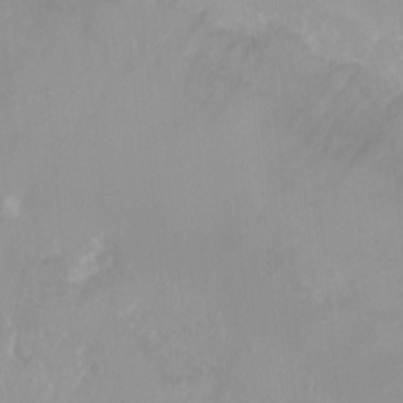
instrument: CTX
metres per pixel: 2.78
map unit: Nhu
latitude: 6.2900
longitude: -18.5168
